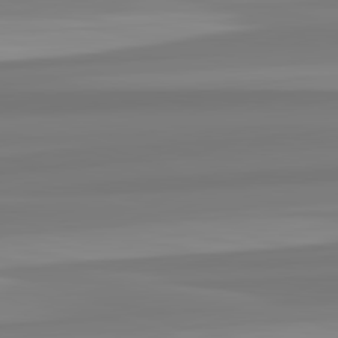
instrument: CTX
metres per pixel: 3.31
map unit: lApd
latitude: 82.8380
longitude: 172.2361
